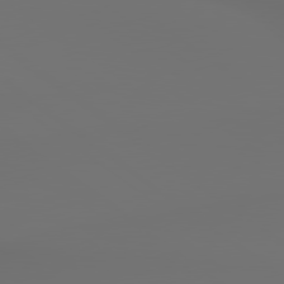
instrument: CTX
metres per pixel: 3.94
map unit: lApd
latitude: 79.8206
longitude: 177.5777
